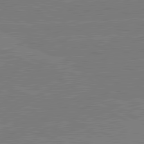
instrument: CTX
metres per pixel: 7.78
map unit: lApd
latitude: 80.8191
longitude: -127.3671
